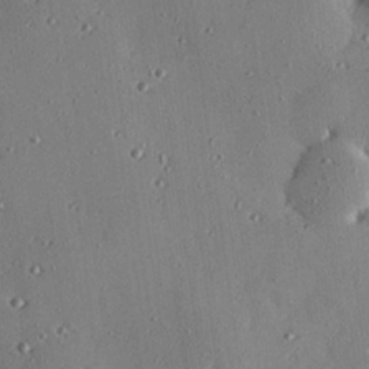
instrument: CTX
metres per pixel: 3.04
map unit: eHh
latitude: 23.7638
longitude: -90.5735
